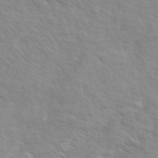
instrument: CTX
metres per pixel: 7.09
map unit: ANa
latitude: 49.5749
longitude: -74.5546
